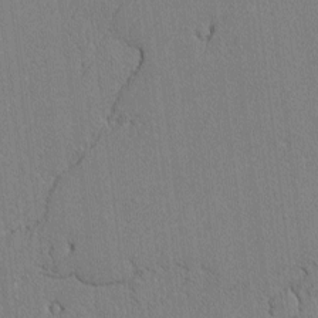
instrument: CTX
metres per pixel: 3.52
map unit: lAvf
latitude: -2.1416
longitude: -108.7435
